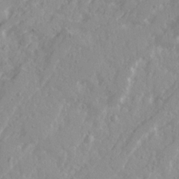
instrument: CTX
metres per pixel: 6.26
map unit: Ave
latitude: 21.1026
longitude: -130.8191
